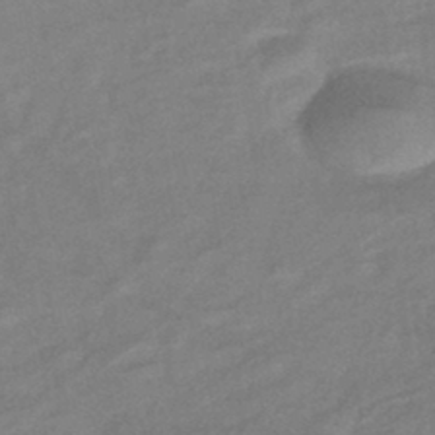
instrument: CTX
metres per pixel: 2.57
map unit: eHb
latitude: -41.5777
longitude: 83.5777
